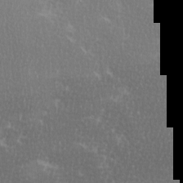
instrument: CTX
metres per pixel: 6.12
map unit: Ave
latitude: -0.1228
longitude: -114.7246
